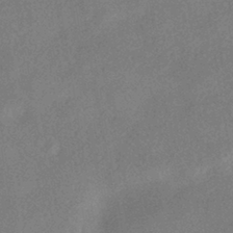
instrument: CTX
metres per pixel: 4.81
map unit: HNhu
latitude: -40.6140
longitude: 98.2739
